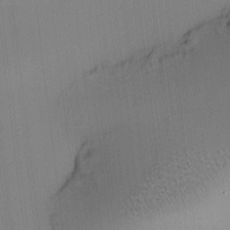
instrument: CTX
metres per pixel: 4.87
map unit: HNhu
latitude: 10.8380
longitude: 10.0472
